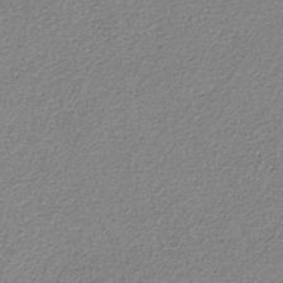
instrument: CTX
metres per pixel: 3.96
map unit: eAb
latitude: -38.2173
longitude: 51.4454
